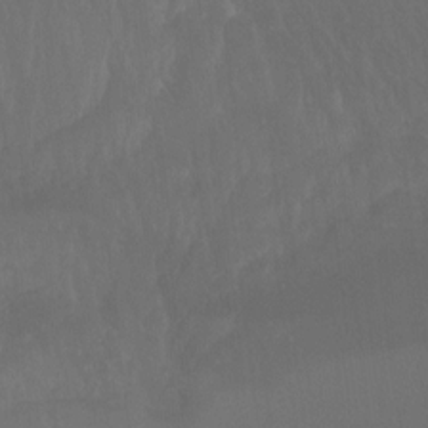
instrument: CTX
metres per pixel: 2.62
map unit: Ht
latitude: -14.8975
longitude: -55.1592
